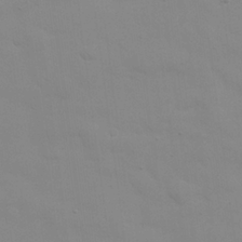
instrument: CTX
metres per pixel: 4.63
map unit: eHh
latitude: 24.4223
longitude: -65.4993
